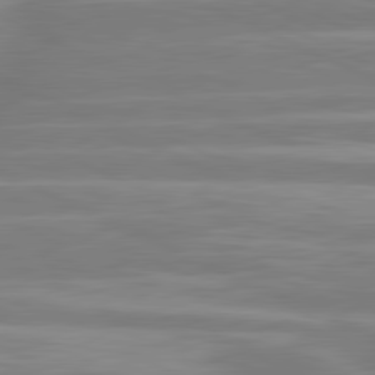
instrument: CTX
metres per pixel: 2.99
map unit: lApd
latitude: 81.1025
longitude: -130.9514
